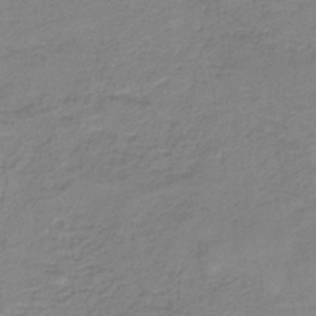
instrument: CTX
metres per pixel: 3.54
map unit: eAb
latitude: -35.6722
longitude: 52.4440
